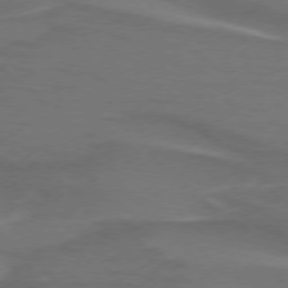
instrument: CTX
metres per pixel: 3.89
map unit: lApd
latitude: 74.5546
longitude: -62.9703
